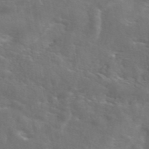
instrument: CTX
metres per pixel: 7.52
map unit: eAb
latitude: 45.4237
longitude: 125.4265
